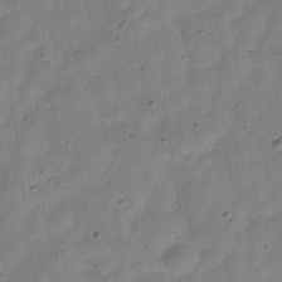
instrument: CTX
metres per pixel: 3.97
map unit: Hve
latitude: -32.6141
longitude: 92.9542
